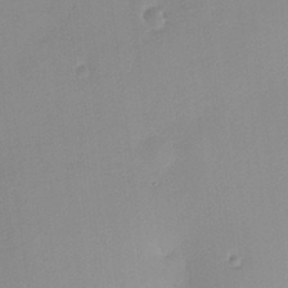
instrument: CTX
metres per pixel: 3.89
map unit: HNhu
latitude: 11.5371
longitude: 9.0108
